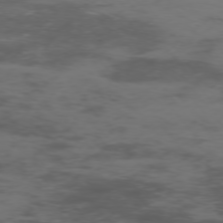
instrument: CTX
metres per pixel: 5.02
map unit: Hpe
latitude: -75.5966
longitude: -19.8394
